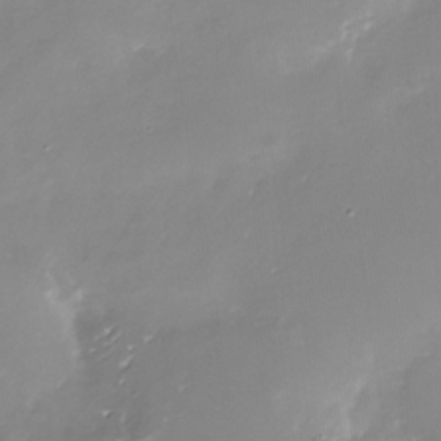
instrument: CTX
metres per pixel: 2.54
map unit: Nhu
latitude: -29.5777
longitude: -77.8772
